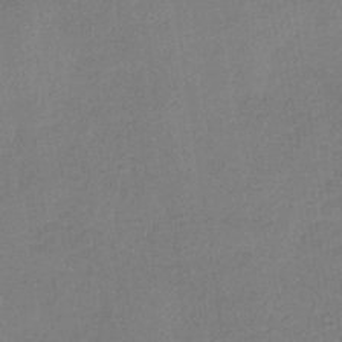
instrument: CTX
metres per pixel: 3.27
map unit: HNb
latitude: -34.1795
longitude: 54.4062
